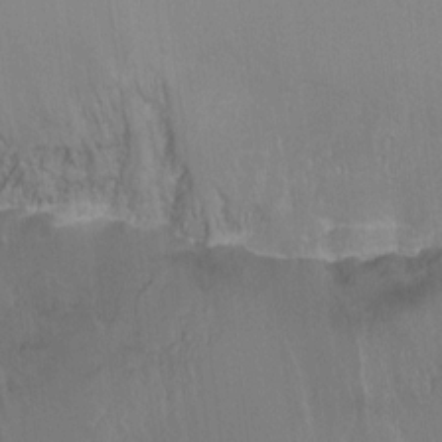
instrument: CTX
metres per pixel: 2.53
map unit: Ht
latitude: -7.6910
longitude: -36.6491
